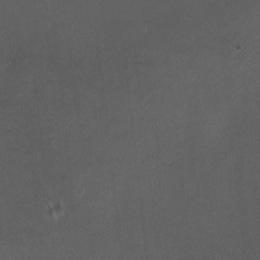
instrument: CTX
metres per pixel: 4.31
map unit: HNhu
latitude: 6.5546
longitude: 6.5762
